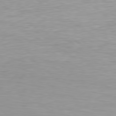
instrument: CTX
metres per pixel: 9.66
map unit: Hpe
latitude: 78.4979
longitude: -172.4978
